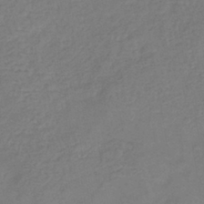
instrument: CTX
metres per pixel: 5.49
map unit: lHb
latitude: -42.1983
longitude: 76.2362
